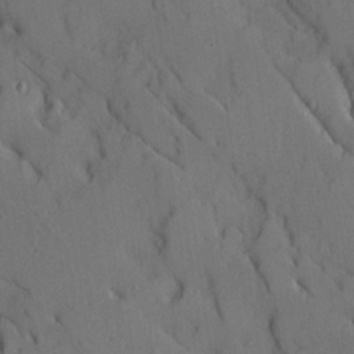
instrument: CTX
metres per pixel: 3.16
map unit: Ave
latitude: 9.8583
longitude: -102.1766
